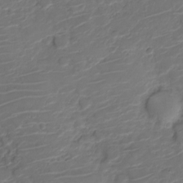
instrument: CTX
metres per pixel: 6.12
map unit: Nve
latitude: -20.0661
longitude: 104.9919
